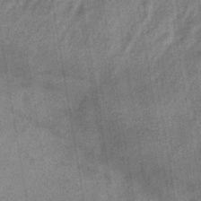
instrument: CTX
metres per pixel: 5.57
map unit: lHb
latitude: -40.1417
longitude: 74.7086
